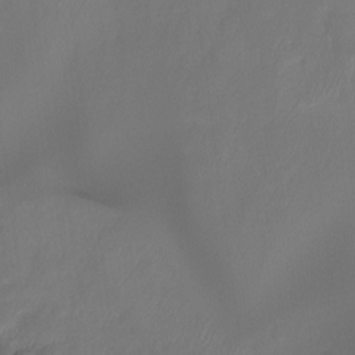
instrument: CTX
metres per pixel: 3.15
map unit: Ht
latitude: -14.4629
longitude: -52.1578
